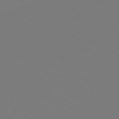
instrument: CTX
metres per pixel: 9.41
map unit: Hpe
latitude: 78.8947
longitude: -166.8380
